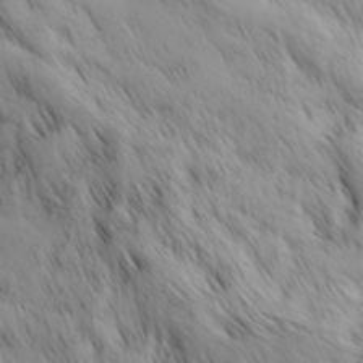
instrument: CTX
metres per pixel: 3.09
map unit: Hve
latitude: 32.4790
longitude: 149.1809
